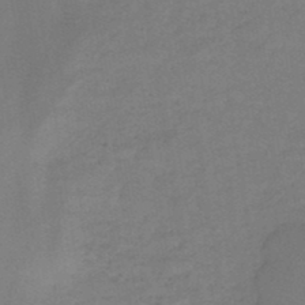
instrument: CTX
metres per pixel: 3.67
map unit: HNb
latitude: -47.4076
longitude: -39.0836
